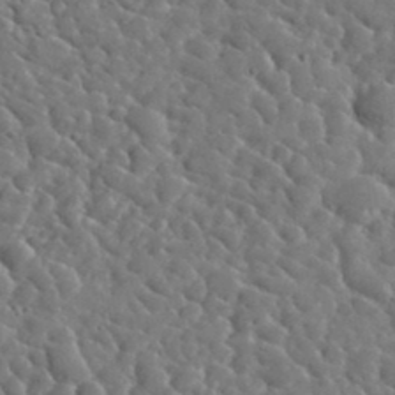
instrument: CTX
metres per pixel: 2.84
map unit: lHvf
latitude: 37.5560
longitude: -92.2522
